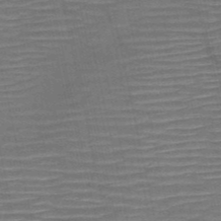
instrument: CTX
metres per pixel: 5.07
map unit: HNb
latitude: -51.6722
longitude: -47.2537
